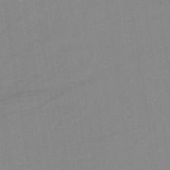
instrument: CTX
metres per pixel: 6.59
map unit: lHb
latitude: -35.3132
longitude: 73.0675
